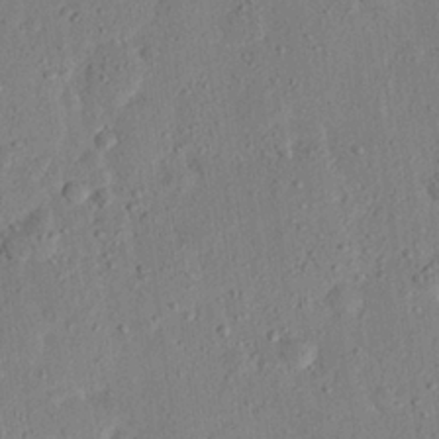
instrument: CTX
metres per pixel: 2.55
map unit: eHh
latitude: 24.8191
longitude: -80.8191
